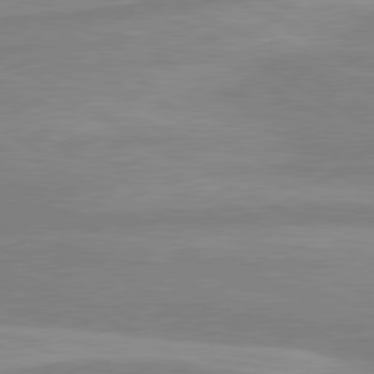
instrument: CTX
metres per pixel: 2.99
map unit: lApd
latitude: 80.5357
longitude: -168.1389
